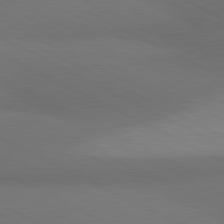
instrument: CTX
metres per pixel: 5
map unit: lApd
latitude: 81.0080
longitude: 138.4440
